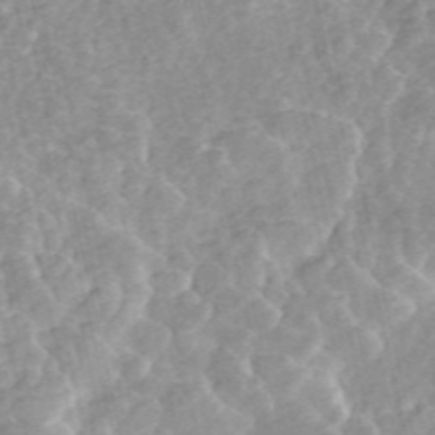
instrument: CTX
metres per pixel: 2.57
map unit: ANa
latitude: 45.7638
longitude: 25.3887
